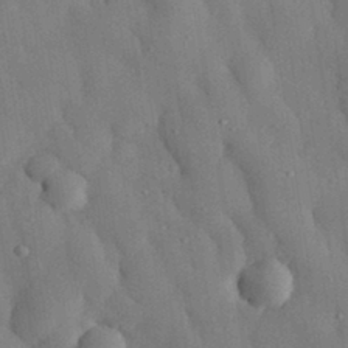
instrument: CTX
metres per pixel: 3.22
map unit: eHh
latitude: 30.1767
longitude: -76.5168
